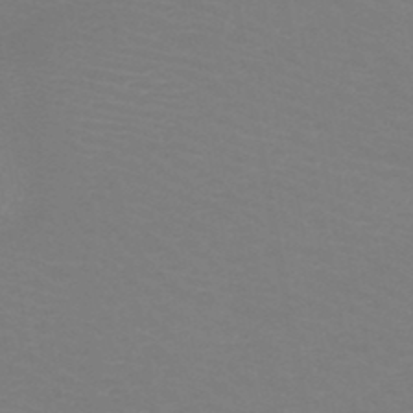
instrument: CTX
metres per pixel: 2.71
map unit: HNb
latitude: -48.6519
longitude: -46.3845
